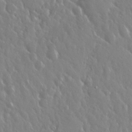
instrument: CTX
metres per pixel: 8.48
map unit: Nhu
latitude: 25.6882
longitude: -58.4223
